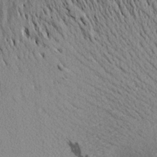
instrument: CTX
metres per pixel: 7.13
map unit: Aa
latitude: 18.6490
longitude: -145.8772
